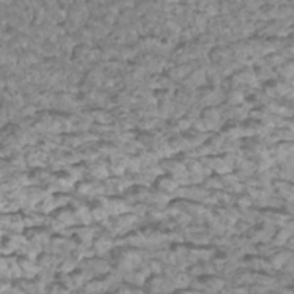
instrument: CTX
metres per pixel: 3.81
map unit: Htu
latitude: 2.9702
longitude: -21.3104
